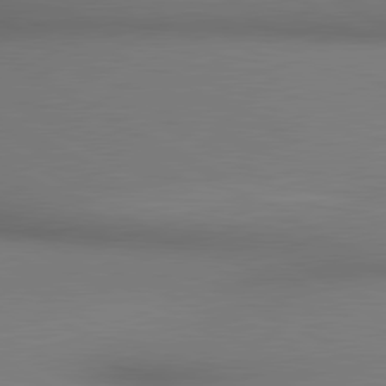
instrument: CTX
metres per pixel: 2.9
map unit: lApd
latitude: 80.4601
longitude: 134.0472
